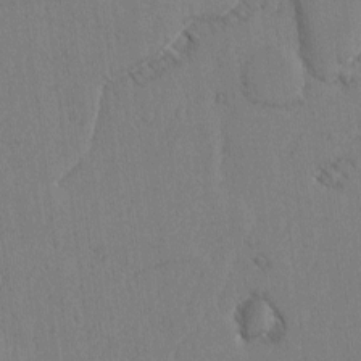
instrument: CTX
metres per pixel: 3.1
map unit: lAvf
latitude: -5.4265
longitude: -114.7057
